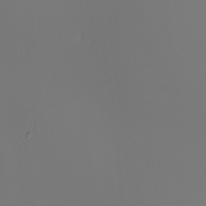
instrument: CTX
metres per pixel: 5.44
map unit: Nhu
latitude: -6.3684
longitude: -95.1970
